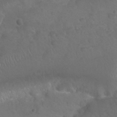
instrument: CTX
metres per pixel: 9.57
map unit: Nhu
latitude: 25.0080
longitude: -52.6491
